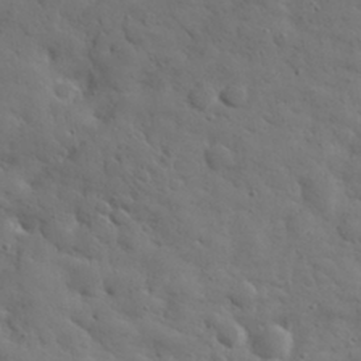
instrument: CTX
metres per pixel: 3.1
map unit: eHh
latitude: 30.9514
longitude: -68.9514
